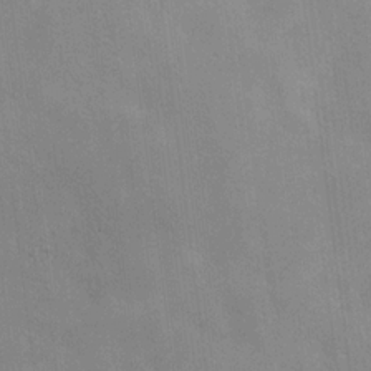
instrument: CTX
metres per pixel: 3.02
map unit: Hve
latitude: 18.2900
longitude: 151.1053
